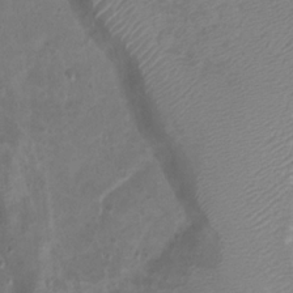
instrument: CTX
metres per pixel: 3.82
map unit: Htu
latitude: 2.9891
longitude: -21.5182
